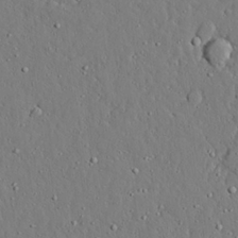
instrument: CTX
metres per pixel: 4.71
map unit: lAvf
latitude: 24.1011
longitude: -111.0270
